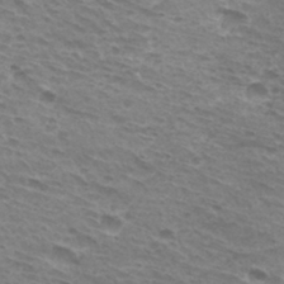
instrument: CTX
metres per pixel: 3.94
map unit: Hto
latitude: 32.1389
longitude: -41.3670
